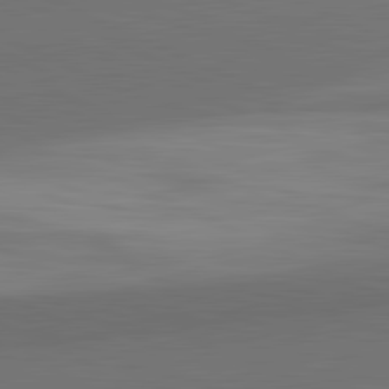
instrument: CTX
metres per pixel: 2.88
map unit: lApd
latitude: 82.1766
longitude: 157.9178
